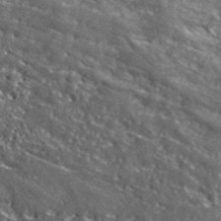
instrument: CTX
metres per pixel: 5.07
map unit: lHvf
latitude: 42.0444
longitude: -90.0444
